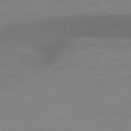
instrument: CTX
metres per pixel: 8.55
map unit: lApd
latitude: 77.0269
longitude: -59.5938
